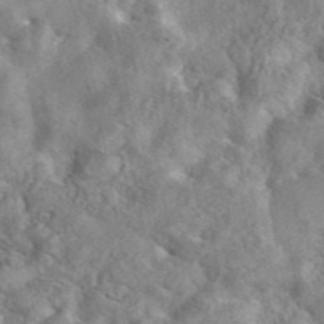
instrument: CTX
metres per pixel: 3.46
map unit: eAb
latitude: 45.7072
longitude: 128.6141
